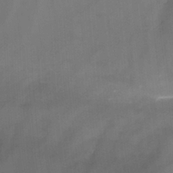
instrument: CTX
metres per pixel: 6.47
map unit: Nhu
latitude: -15.3321
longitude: -56.5356
